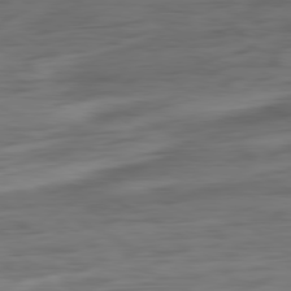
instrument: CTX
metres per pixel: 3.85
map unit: Ap
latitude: -80.9731
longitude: -60.9891
